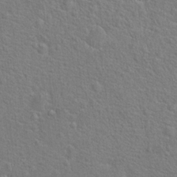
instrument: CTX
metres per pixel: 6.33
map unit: Hto
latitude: 17.8772
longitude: -43.1025
